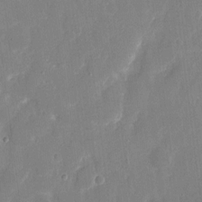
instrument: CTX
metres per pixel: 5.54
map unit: eHh
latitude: 7.8016
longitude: -69.4049
